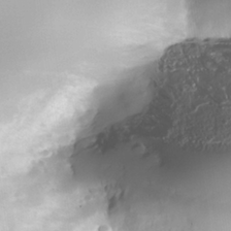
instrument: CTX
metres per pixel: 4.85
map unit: Nhe
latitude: -35.2565
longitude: -144.8569
